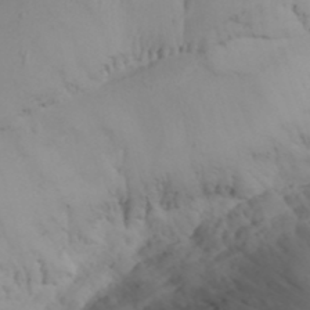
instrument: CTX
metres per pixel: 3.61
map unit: Aa
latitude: 24.8946
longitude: -131.5372
